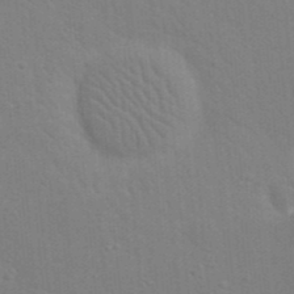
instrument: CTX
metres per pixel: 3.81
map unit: eHh
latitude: 20.2145
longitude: -63.9150
